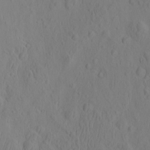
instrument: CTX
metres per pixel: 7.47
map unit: eHh
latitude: -2.1794
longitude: 18.9920
